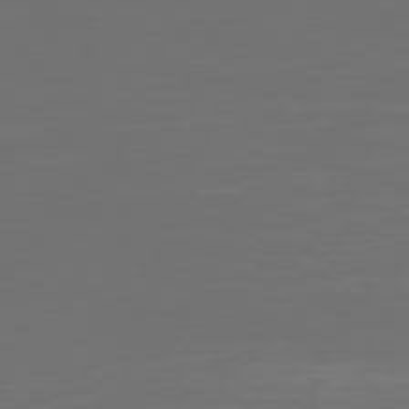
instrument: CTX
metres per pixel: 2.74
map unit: Hpe
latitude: 75.2348
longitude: -129.0458
